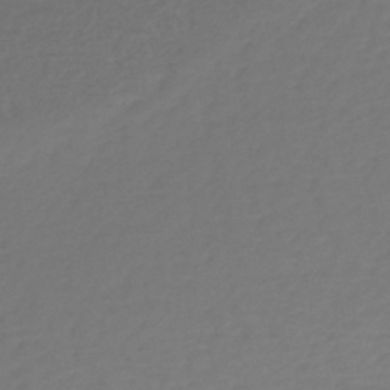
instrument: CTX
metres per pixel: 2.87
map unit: lHb
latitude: -43.2187
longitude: 81.2754
